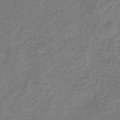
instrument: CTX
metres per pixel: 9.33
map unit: HNb
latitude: -32.6330
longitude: 56.5196
